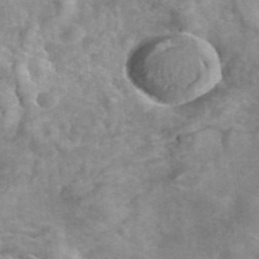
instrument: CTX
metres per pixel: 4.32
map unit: ANa
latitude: 42.6302
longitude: 26.3306
